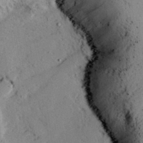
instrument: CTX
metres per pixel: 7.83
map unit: Nhu
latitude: 27.8206
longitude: -71.9528
